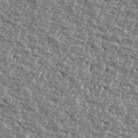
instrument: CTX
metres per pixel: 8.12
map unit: Ave
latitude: 39.3859
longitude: -112.3656
